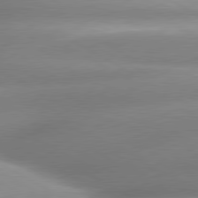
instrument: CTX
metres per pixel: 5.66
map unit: lApd
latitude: 80.2145
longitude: -157.9339
